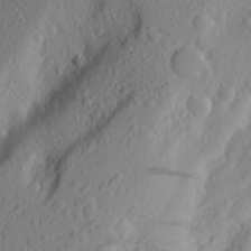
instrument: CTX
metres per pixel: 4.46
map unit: Aa
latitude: 25.8016
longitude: -146.6113
